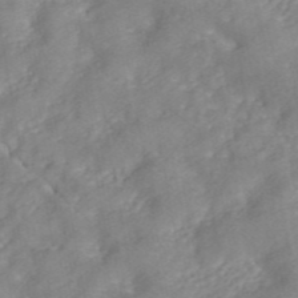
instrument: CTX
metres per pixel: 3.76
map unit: ANa
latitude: 45.2348
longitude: 24.2550
